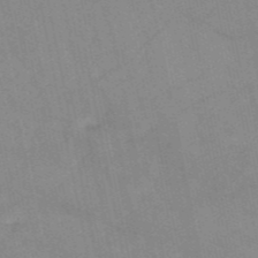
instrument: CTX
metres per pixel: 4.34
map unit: HNb
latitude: -52.6518
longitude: -49.8583
